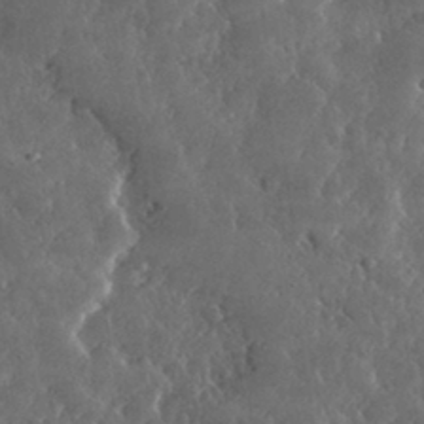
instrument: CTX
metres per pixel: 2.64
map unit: lHvf
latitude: 32.6113
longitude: -90.2145
